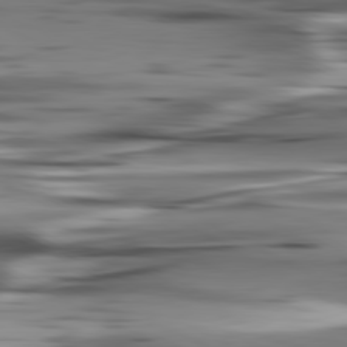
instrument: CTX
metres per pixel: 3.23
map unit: lApd
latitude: 80.8002
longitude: -123.3293
